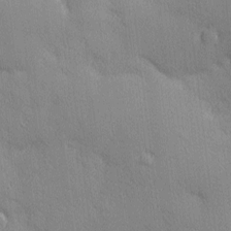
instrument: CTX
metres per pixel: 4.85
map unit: Nhu
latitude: 2.3278
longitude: -74.9703
